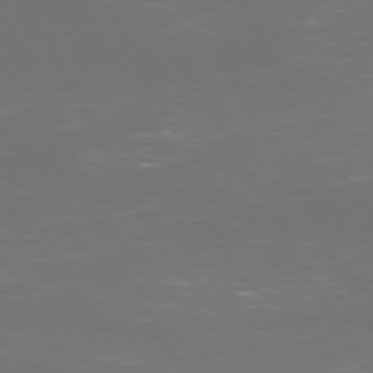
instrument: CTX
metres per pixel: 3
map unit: Hpe
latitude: 72.1389
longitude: -126.1767
